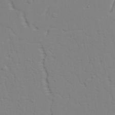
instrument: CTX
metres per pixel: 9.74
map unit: lAvf
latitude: 28.5546
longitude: -109.4237
